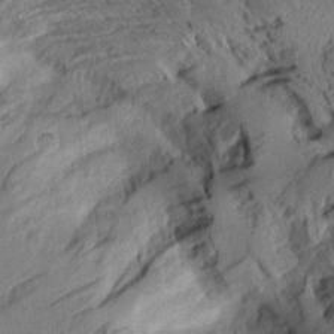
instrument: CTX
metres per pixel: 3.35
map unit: Aa
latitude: 8.3845
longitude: -127.9339
